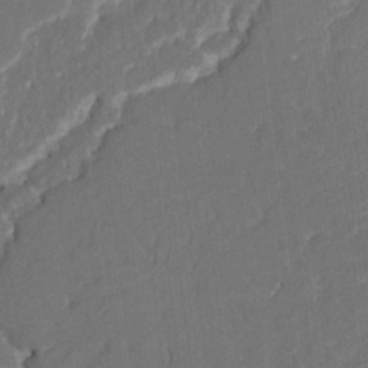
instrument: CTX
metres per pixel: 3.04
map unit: HNhu
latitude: 6.3467
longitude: -6.4223
